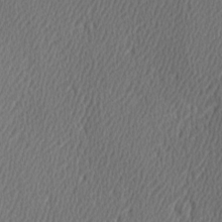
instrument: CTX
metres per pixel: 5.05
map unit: Hve
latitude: 3.1781
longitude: -124.5356
